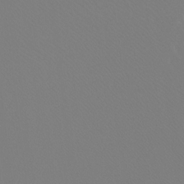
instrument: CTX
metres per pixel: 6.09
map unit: Hto
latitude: -7.9367
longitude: -51.7449
